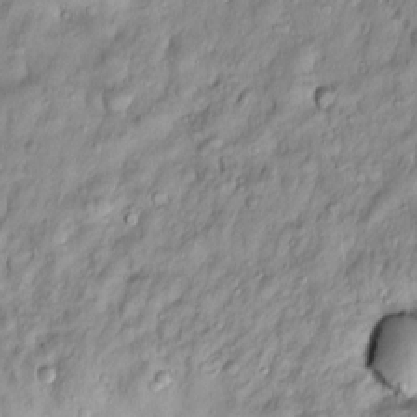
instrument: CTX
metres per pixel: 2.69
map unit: Htu
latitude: -5.2187
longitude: 159.2943
